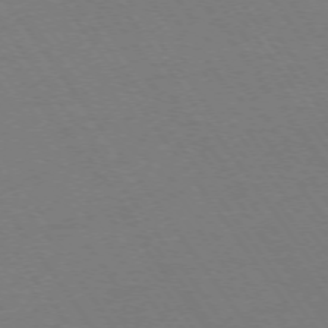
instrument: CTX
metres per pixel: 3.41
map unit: Ap
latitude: -74.5007
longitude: -77.8394
